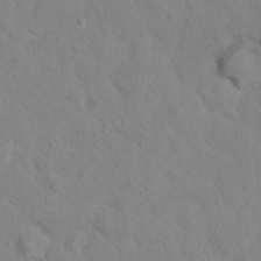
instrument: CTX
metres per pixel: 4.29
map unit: Hto
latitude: 17.5371
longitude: -36.2901
